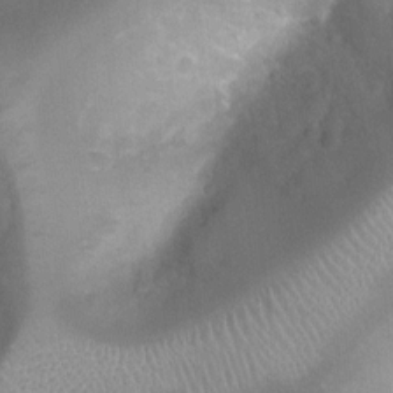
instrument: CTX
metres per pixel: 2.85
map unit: Ht
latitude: -1.1620
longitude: -19.9906
